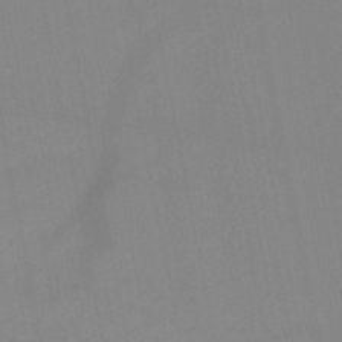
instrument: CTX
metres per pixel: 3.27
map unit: HNb
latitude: -49.4455
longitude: -40.5356
